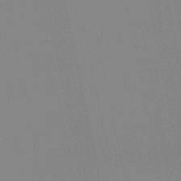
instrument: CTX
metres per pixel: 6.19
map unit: lHb
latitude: -48.9920
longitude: 75.4077
